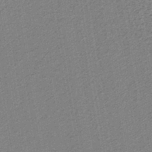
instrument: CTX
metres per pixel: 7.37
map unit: lHb
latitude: -40.1039
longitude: 62.7085
